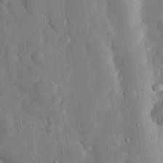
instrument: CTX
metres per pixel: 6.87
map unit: eHh
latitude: 28.7057
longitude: -80.4790
